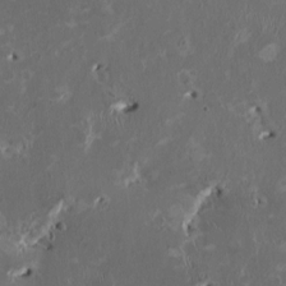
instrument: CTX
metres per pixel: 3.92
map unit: HNhu
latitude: 1.9339
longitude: -4.6679
